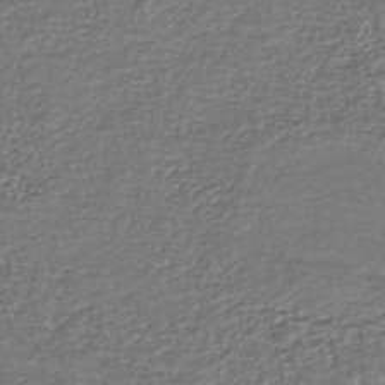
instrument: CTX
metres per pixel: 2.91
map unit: lHb
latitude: -43.5966
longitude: 76.1606
